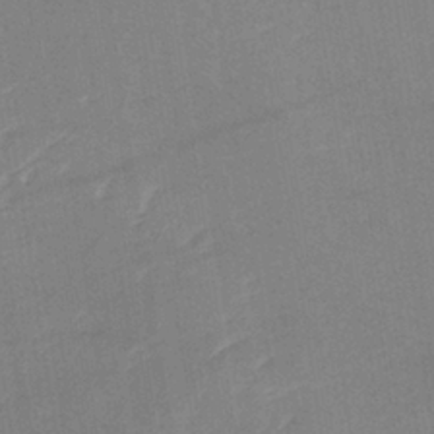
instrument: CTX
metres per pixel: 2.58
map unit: lHb
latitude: -36.1794
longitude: 72.1228
